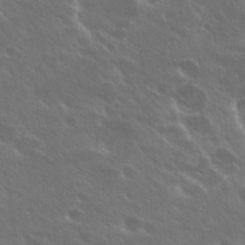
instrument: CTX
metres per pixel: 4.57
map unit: Hto
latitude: 28.0633
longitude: -41.0647
